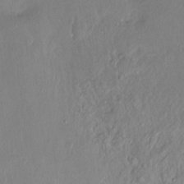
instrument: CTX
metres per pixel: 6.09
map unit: Hto
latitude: -13.2376
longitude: -42.0255
